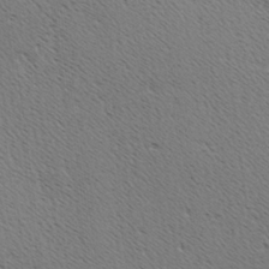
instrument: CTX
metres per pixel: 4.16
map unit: Hve
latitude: 3.0080
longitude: -124.8946
